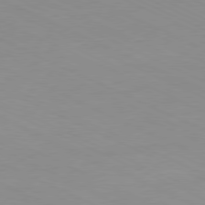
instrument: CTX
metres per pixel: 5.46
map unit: Ap
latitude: -80.9920
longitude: -93.4993
